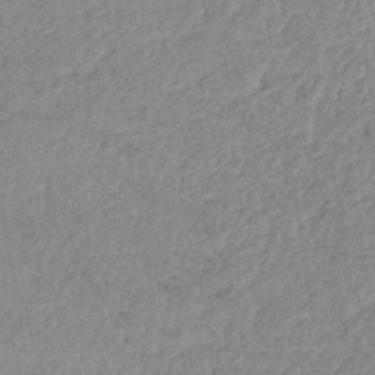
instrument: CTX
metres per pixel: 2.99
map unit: lHb
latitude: -40.2928
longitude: 68.8030
